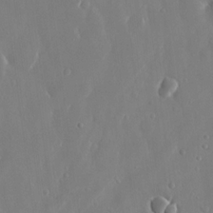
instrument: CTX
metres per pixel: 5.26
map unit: eHh
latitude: 13.6316
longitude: -71.6127
